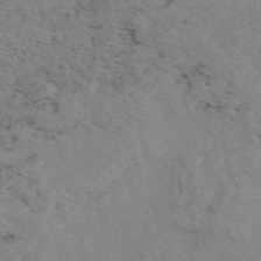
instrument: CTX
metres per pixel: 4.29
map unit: eAb
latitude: 50.1011
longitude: 107.3888
